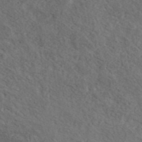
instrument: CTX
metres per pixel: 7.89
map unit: ANa
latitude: 42.7813
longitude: 13.9178
